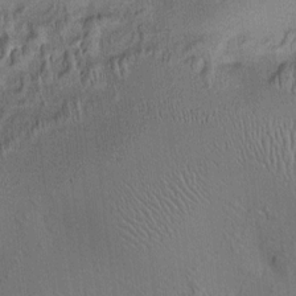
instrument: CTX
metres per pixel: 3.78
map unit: HNhu
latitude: 7.8016
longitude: 15.1620
